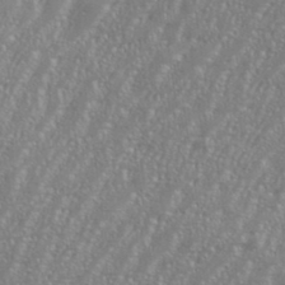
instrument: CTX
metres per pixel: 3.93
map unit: eHh
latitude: 35.4048
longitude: -132.3278
